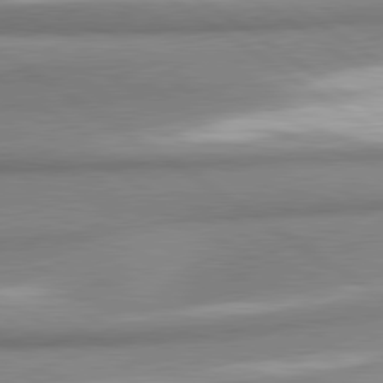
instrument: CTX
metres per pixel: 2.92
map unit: lApd
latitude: 80.7246
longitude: -177.5371
